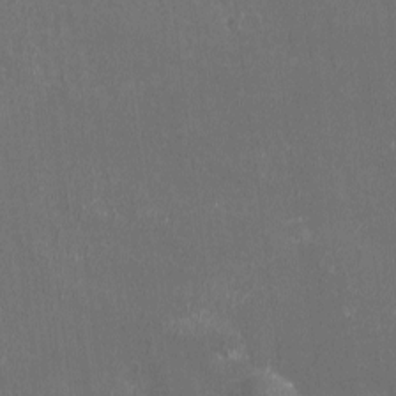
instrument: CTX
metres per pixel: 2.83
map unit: eHh
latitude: -3.2942
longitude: -75.7828
